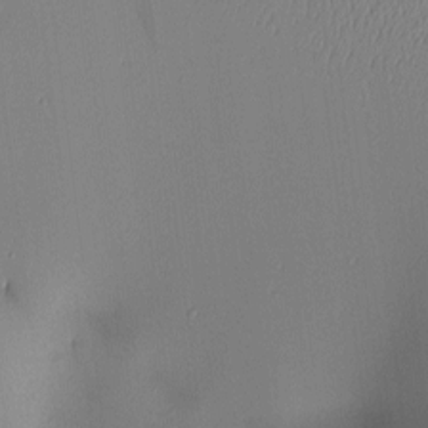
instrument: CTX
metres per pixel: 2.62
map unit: lAa
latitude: 2.7624
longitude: -116.0255
